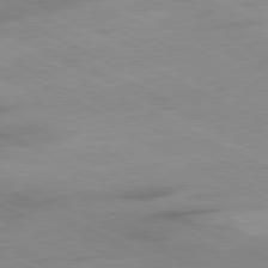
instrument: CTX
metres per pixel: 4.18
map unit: Ap
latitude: -81.0298
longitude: -92.0633
